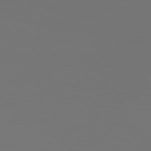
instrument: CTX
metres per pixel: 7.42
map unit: Hpe
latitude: 76.9324
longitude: -137.3860
